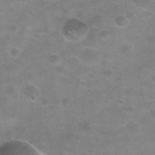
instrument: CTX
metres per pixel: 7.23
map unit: Nhu
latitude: 27.5560
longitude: -50.1011
